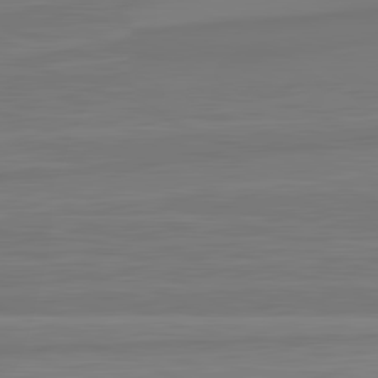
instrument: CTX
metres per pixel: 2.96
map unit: lApd
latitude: 82.1388
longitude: -173.5371
